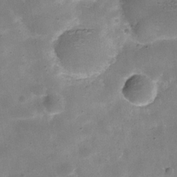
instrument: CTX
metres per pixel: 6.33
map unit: Hve
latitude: -30.9730
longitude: 92.9731
